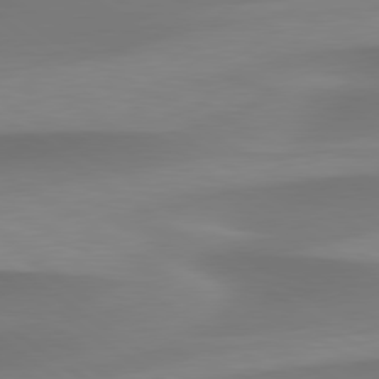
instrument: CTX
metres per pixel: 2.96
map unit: lApd
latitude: 79.5560
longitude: -92.0822
